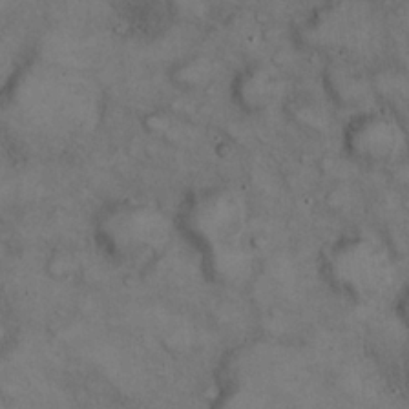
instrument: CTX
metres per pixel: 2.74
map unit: eHh
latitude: 22.8947
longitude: -60.0633
